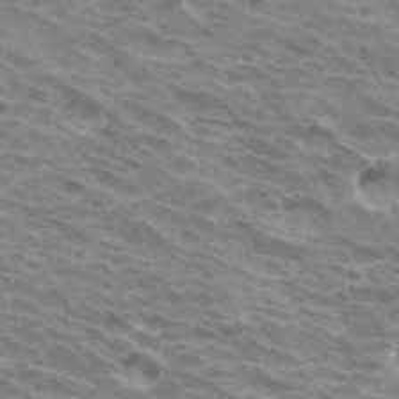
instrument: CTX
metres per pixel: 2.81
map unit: Hto
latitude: 34.0444
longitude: -43.6316
